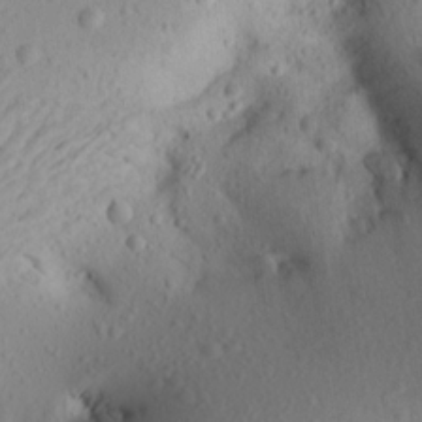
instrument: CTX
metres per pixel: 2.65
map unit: Aa
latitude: 20.3845
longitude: -146.4979
